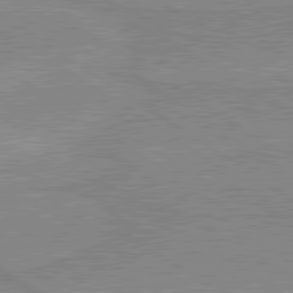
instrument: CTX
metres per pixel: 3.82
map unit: lApd
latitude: 80.1200
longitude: 170.4251
